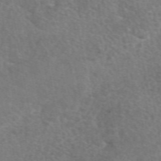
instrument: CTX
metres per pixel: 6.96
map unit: eAb
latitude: 49.9528
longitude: 110.6896
